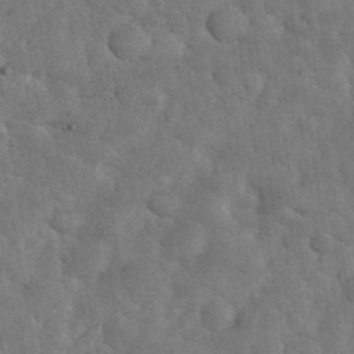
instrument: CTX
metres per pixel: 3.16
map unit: eHh
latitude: 34.3845
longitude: -68.1389
